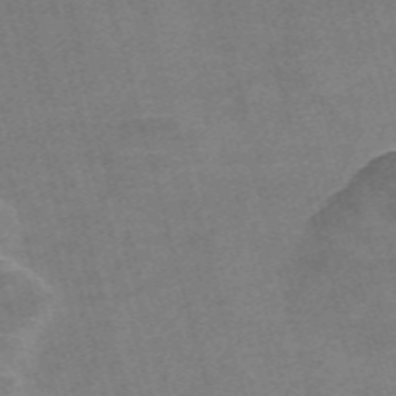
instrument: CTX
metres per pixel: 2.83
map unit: Nve
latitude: -58.5573
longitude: 65.0109
